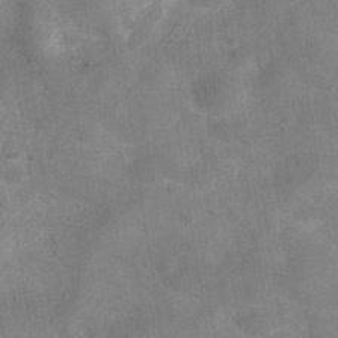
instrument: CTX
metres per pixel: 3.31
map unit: Hve
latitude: -31.7099
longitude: 93.9367
